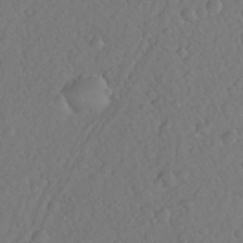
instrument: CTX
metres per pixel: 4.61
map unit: Nhu
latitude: 25.9150
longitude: -57.3103
